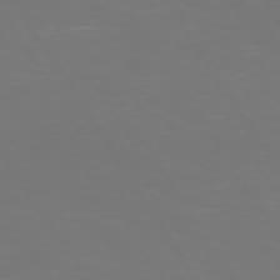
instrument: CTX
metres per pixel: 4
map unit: Hpe
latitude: 73.3671
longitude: -126.8569
